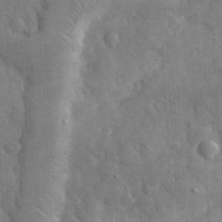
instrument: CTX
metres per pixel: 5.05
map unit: eHh
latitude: 32.3467
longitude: -69.5560
